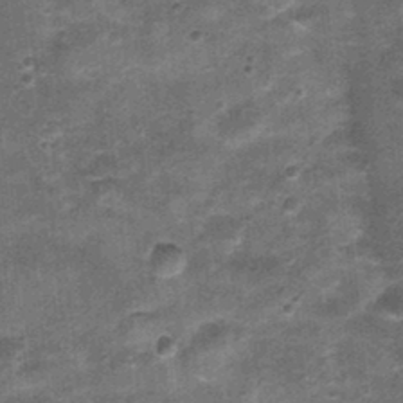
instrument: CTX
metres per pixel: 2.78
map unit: Nhu
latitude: 0.6112
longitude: -17.0458
